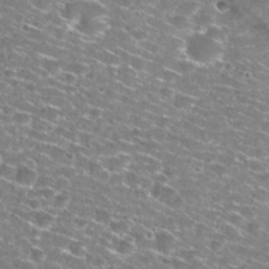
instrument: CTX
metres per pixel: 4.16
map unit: Nhu
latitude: 29.1592
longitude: -49.5560
